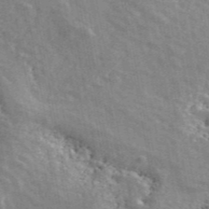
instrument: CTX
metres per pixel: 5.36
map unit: ANa
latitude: 44.4790
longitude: 46.9352
